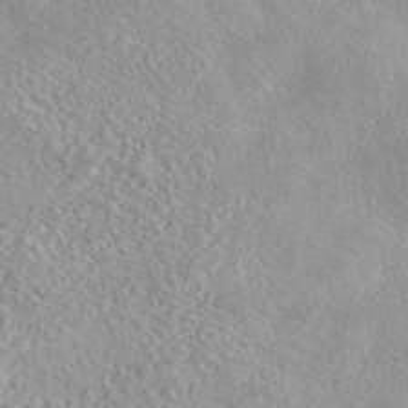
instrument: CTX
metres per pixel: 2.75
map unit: eAb
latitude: 44.5734
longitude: 115.1053
